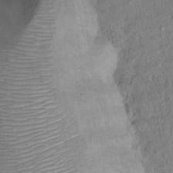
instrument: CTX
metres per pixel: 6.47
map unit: Nhu
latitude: 12.1389
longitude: -27.4427
